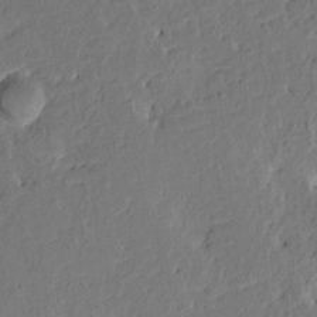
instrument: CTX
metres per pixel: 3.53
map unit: HNhu
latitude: 7.5938
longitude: -3.4615
